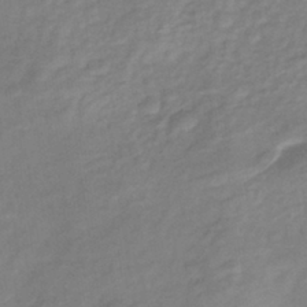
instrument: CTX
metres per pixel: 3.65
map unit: eHb
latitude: -38.1228
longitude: 75.6155
